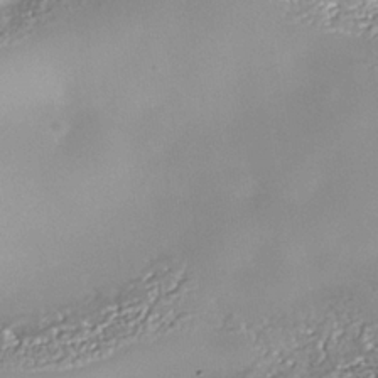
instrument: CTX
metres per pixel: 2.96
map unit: Nhe
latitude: -36.0094
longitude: -92.1200
